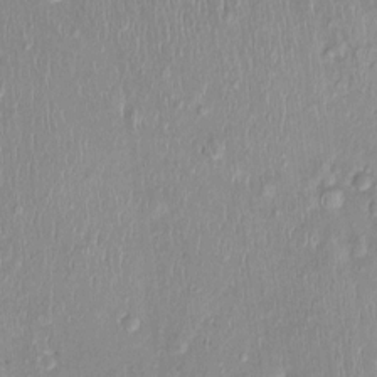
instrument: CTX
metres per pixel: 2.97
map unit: Nhu
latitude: 0.4412
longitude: -14.9892
